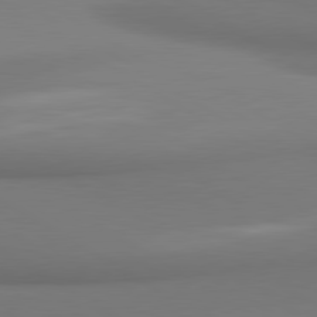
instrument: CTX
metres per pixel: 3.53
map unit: lApd
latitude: 80.1011
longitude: 174.8596
